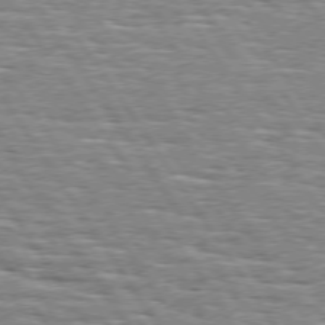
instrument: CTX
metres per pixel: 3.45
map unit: Hpe
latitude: 74.3845
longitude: -137.8961
